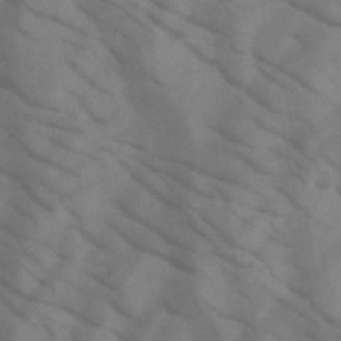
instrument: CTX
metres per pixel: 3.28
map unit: HNb
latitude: -44.9731
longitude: -41.1214
